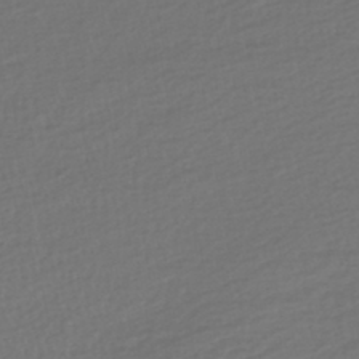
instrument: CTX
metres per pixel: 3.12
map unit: HNhu
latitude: -45.6533
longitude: 101.2187
